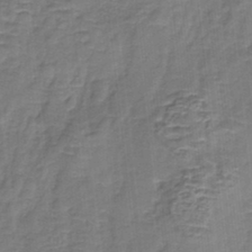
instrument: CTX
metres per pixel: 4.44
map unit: HNb
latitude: -35.6533
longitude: 57.6344
